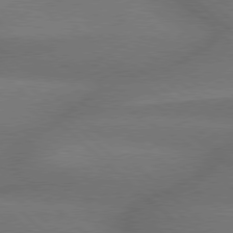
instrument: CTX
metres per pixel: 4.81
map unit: Hpe
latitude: 77.8394
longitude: -157.0647
